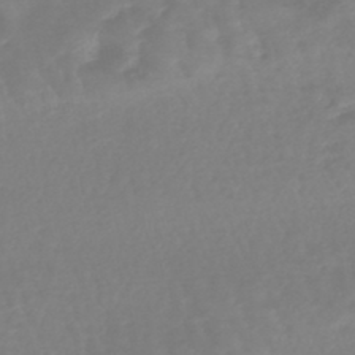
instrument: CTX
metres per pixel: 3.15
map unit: eHb
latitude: -45.7667
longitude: 79.7288
